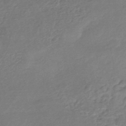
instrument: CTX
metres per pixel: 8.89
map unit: HNhu
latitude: -46.0661
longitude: 89.9556
